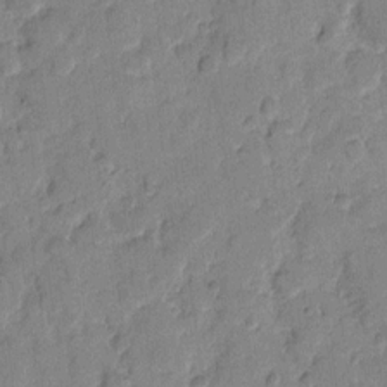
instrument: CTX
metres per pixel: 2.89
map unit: eHh
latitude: 9.8772
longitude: -65.2348
